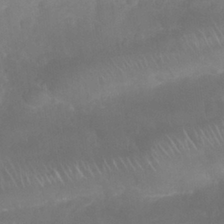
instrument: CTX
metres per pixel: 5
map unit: Nhu
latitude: 26.4790
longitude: -63.1026
